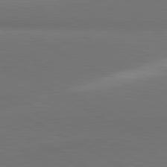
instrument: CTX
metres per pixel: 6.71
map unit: lApd
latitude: 81.3859
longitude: 155.7289
